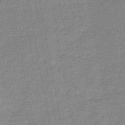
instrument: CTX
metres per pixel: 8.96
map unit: HNb
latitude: -45.6911
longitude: -36.5357
